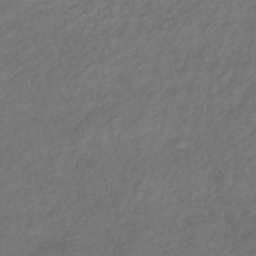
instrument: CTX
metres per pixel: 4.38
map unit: eHb
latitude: -42.8785
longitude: 83.8989
